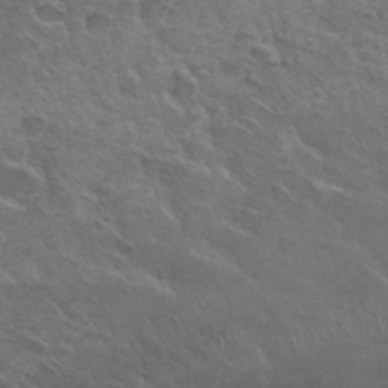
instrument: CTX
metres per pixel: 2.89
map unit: Hto
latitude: 35.1025
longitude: -50.1200
